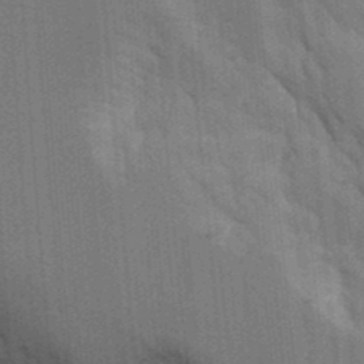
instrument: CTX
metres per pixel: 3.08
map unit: Aa
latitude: 9.8395
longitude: -126.5924
